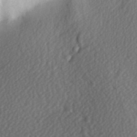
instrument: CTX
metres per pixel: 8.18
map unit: Hve
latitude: 1.9339
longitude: -123.5938
